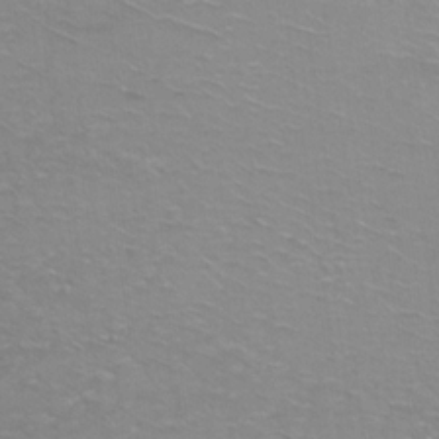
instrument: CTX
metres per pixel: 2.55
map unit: Ht
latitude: 0.9136
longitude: -32.9703
